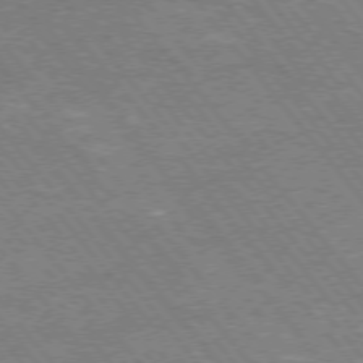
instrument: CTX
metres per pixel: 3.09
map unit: Hpe
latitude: 73.3482
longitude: -142.2712
